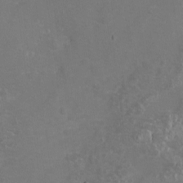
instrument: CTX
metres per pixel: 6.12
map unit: eHh
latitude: -11.4643
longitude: -62.4034
